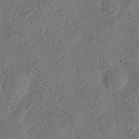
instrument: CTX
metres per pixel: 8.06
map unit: eHh
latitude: 3.6316
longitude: -78.4223
